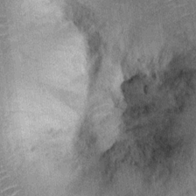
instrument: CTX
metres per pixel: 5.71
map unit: Ht
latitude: 10.3467
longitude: -39.3293
